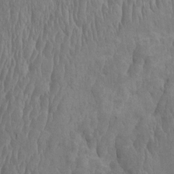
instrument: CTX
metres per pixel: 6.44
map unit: HNhu
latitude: 3.9906
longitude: -3.9906
